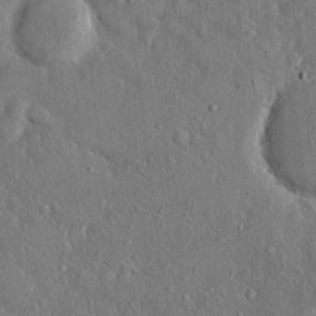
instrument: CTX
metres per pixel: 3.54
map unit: eHh
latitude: 14.6491
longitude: -68.4979
